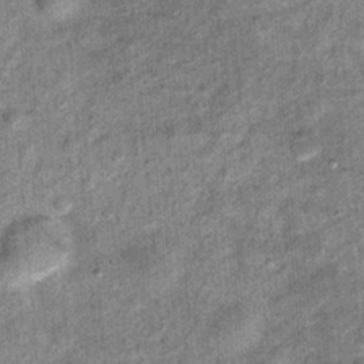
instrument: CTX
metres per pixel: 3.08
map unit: Hto
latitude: 15.4805
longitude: -34.9135
